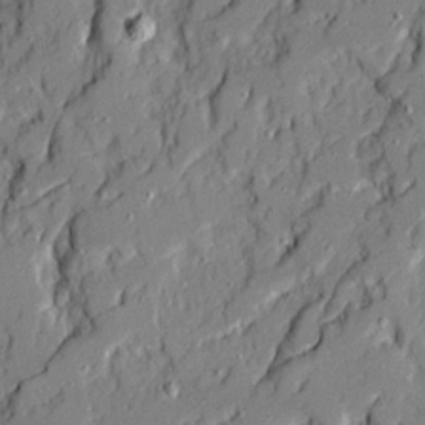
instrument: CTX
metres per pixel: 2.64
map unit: Ave
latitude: 20.9892
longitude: -129.0647
